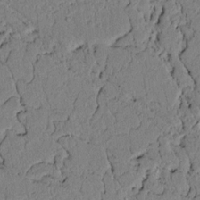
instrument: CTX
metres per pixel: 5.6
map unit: lAvf
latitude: 5.1970
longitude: 167.0864
